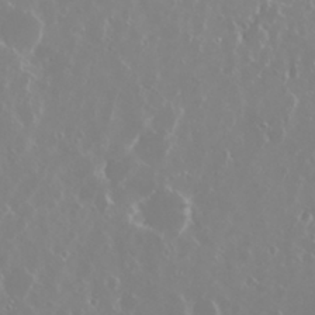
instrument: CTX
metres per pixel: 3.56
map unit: Nhu
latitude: 29.4615
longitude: -61.8016
